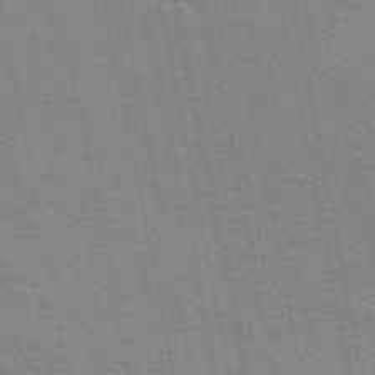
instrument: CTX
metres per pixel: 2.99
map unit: ANa
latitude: 48.8191
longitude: -75.8583
